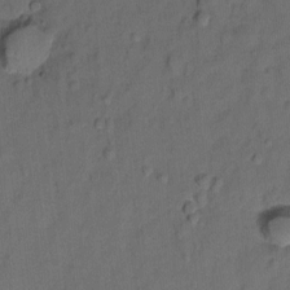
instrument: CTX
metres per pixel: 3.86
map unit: Hto
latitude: -6.8786
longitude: -35.4426
